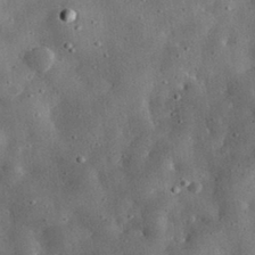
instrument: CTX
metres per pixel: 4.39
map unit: lHvf
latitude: 32.1200
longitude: -84.1578
